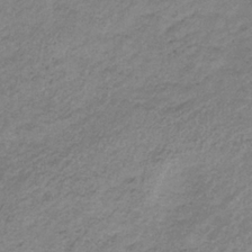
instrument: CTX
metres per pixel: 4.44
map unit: HNb
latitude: -33.8234
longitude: 61.5210
